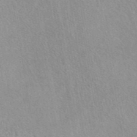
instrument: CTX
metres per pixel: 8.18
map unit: eAb
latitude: 44.1389
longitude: 109.6155
